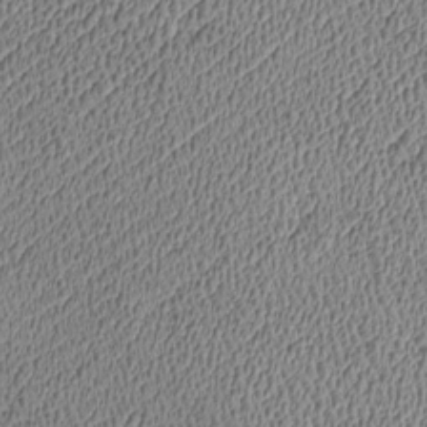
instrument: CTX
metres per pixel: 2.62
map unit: Htu
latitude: -7.2187
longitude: 156.5574
